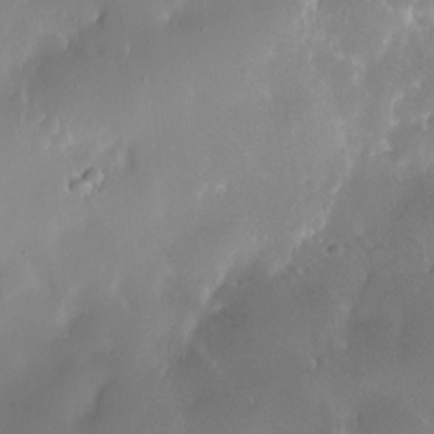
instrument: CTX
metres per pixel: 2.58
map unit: Nhe
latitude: -35.6533
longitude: -131.5183
